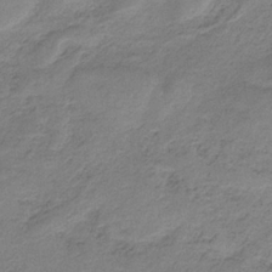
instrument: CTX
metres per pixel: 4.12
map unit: HNb
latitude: -34.1795
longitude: 58.6896
